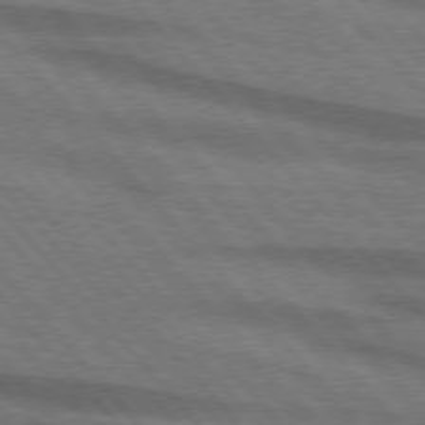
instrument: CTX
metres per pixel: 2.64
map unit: lApd
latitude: 75.8583
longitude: -84.5924
